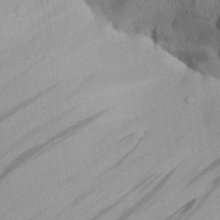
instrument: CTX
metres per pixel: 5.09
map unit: Aa
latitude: 28.9891
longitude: -134.4412
